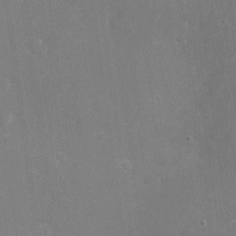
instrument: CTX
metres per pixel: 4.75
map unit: Nhu
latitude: -25.9178
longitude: -72.0444
